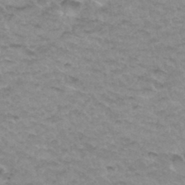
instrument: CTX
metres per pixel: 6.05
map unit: Hto
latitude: 34.5356
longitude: -48.5168
